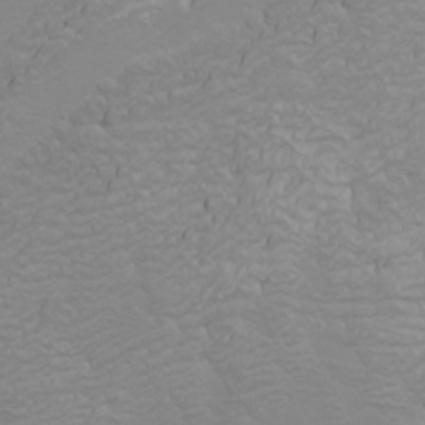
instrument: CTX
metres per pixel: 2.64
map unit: Nhu
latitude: -5.0108
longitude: -73.5749
